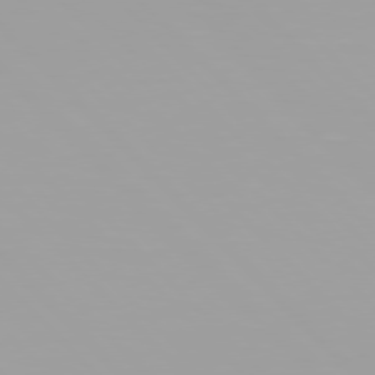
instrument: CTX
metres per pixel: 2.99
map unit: Hpe
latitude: 77.0458
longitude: -172.5545
